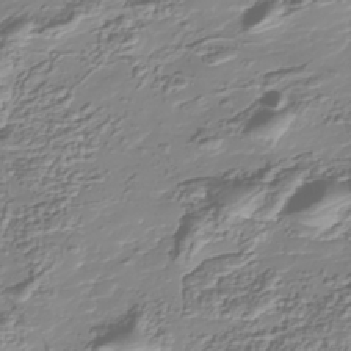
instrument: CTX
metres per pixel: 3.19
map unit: Nhu
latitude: -38.1606
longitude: -81.8961
